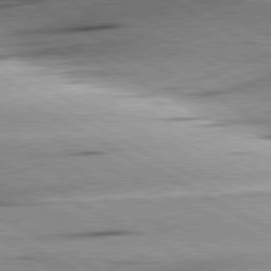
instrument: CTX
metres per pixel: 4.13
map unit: lApd
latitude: 80.5168
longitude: -157.6504
